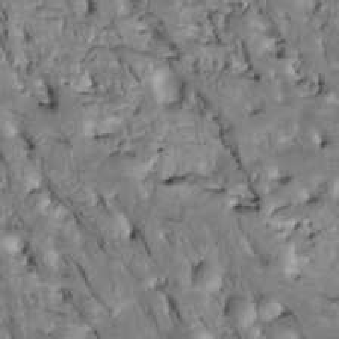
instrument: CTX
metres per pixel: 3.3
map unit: Htu
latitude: -2.4251
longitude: 149.7289
